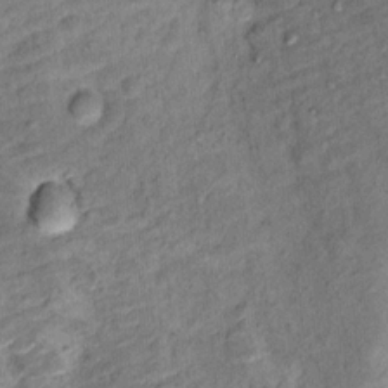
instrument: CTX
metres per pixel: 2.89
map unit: Ht
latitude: 9.7072
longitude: -37.8961
